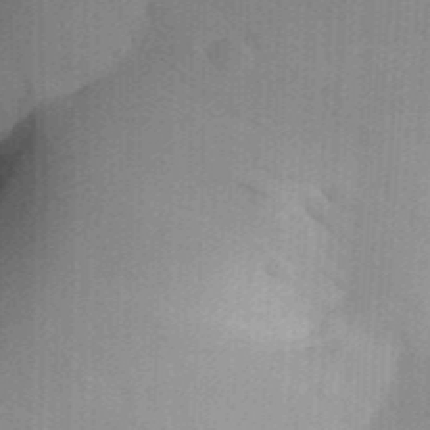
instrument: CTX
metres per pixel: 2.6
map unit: Aa
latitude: 30.4790
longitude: -142.0444
